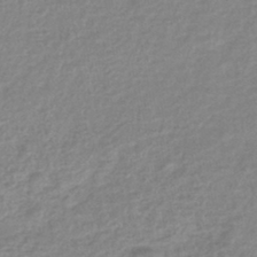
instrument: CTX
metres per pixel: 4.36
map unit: lHb
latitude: -44.3306
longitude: 68.9541
